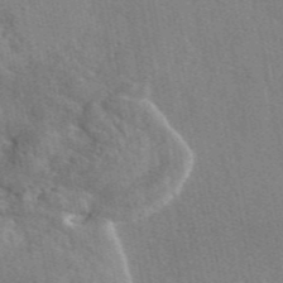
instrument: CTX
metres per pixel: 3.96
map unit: eAb
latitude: 46.2901
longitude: 113.0487
